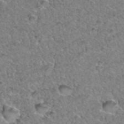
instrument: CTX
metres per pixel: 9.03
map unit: Hto
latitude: 35.5371
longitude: -47.9528
